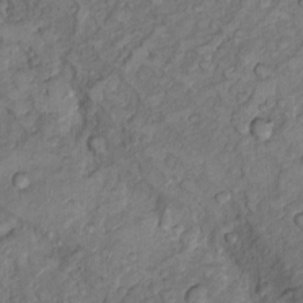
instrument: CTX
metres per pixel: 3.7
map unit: Nhu
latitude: 8.9136
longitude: -24.7246
